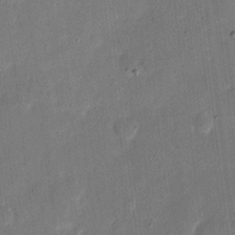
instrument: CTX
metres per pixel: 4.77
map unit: eHh
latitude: 11.4238
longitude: -68.6869
